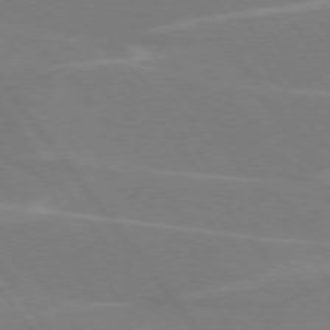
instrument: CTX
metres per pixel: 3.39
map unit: lApd
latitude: 75.1025
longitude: -67.3859
